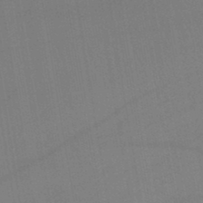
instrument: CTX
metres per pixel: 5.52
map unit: lHb
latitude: -45.0486
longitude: 72.7274
